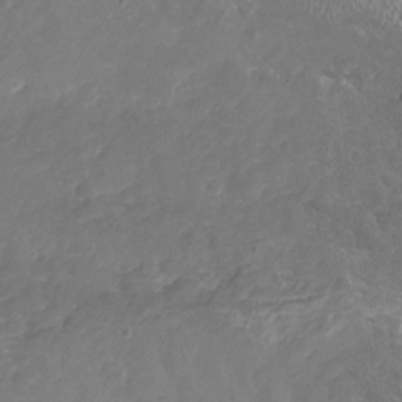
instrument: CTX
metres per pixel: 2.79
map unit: Nhu
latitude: -19.1431
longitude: -57.0458
